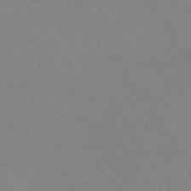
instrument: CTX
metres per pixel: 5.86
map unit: Ap
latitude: -73.4643
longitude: -70.7624
